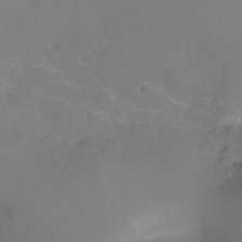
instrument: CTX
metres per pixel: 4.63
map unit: Ht
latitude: -6.5384
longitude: -27.6883
